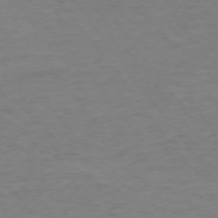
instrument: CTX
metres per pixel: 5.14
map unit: Ap
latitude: -75.4644
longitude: -85.0270
